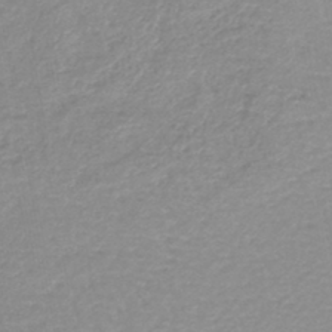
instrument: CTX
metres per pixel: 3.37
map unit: lHb
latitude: -44.0283
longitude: 78.8975
